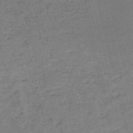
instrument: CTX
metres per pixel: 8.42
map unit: HNb
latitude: -54.2740
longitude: -46.8569
